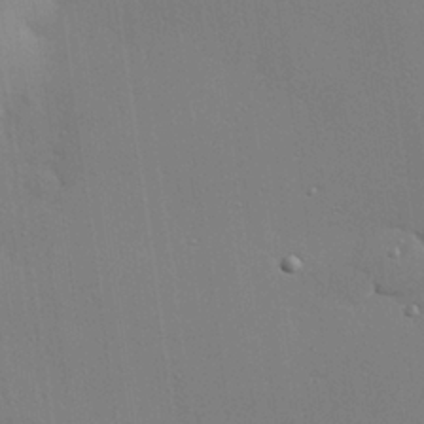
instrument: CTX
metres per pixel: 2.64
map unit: Hve
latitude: 25.7260
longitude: -90.5168
